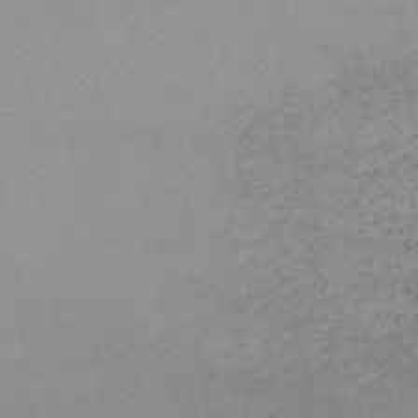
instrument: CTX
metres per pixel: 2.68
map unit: lHb
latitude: -47.4643
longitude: 67.4643
